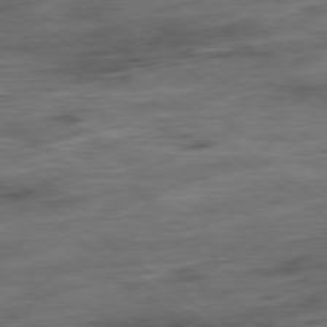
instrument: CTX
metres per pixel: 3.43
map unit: Ap
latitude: -79.3131
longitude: -49.2348
